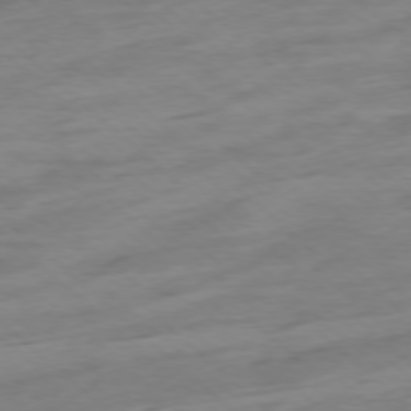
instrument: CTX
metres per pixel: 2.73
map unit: Ap
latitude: -77.9178
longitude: -97.7072
